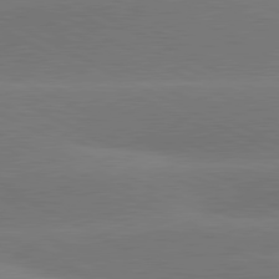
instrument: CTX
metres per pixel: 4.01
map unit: lApd
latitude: 81.1403
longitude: -153.7072
